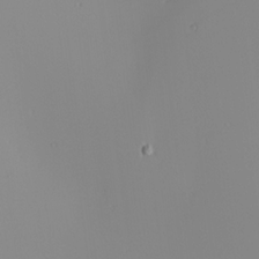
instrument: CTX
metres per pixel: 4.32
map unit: Nhu
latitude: -6.2172
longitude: -94.8380
